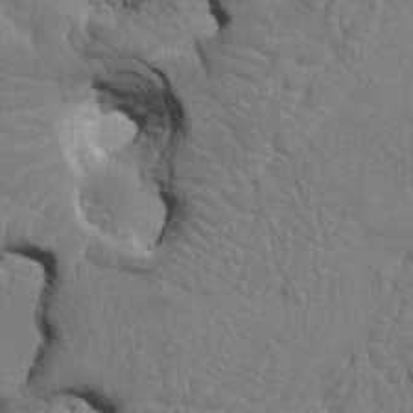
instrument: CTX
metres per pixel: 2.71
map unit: HNhu
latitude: 4.3467
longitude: -6.8380
